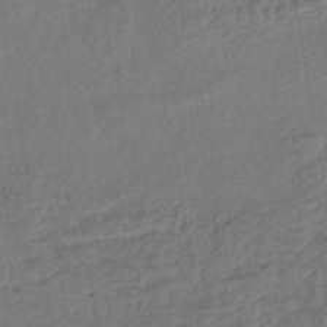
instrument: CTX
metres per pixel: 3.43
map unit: lHb
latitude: -39.9745
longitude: 72.9353
